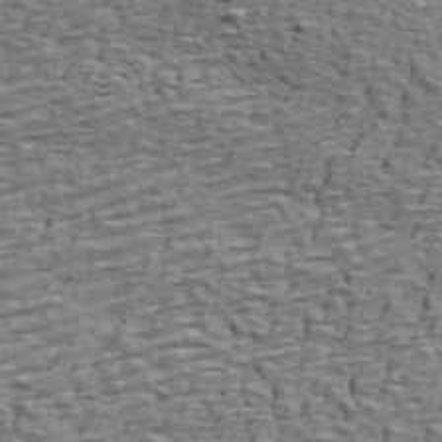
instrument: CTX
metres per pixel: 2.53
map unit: ANa
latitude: 45.4804
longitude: -84.3656
